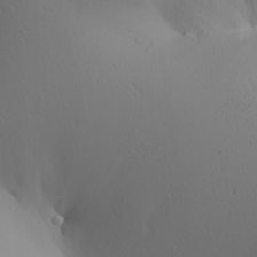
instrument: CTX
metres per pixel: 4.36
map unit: Aa
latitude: 25.4048
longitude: -144.6112
